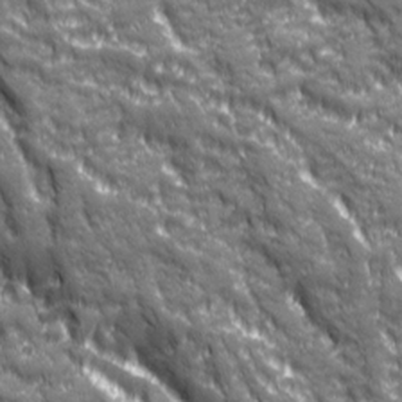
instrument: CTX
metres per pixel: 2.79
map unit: Ave
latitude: 19.8394
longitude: -134.1577
